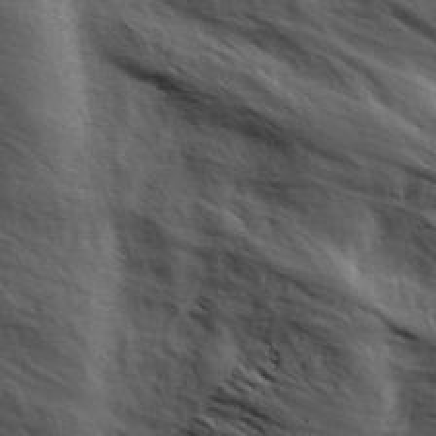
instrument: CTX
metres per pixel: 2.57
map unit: Ave
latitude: 0.7246
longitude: -113.1592
